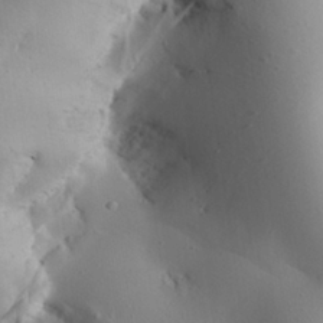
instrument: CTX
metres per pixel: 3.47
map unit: Aa
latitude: 25.9150
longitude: -136.9136
